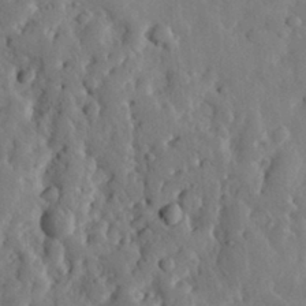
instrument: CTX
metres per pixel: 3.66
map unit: eHh
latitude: 30.1578
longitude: -77.8583
